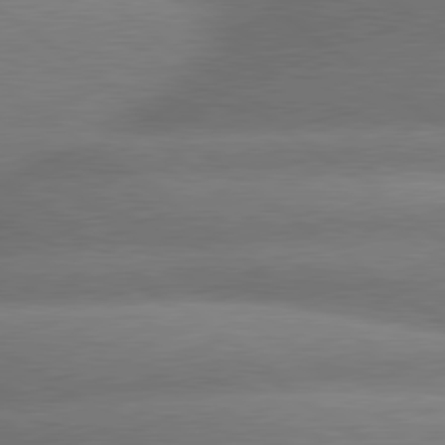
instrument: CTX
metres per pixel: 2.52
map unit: lApd
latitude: 79.9150
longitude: -167.2726
